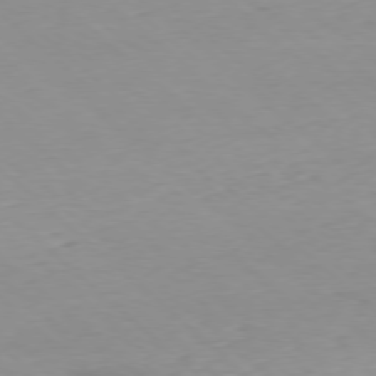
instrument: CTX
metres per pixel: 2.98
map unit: Ap
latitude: -77.8989
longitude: -90.0444
